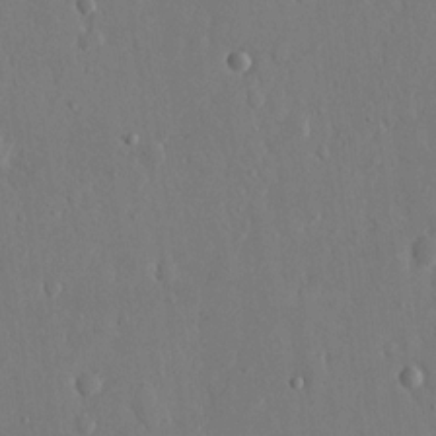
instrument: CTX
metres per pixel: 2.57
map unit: eHh
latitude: 14.7058
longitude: -69.8395
